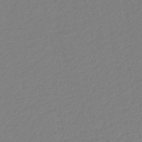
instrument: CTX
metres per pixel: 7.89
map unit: lHb
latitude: -42.5951
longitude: 78.1416
